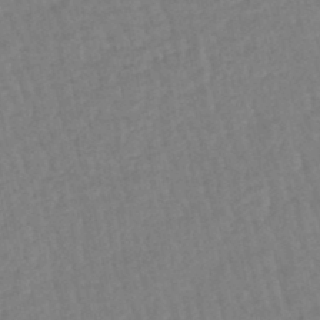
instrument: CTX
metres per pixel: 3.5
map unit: eHb
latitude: -45.6155
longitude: 80.4629
